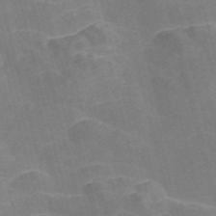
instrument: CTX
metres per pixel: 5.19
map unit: Nve
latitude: -57.4265
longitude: 54.8786
